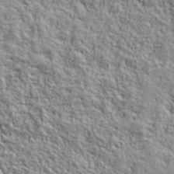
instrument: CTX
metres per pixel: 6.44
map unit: lHvf
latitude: 39.3104
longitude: -90.4979
